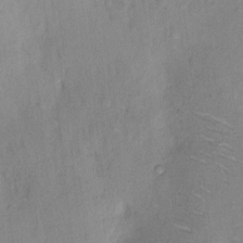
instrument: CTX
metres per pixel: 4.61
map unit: Hto
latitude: 6.8569
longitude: -62.3845
